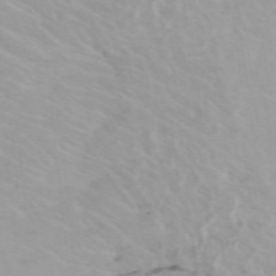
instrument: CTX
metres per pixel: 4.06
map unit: Htu
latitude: -5.1620
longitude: 137.6721
